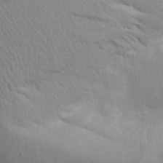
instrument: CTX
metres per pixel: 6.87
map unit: Aa
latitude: 19.3103
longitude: -144.1578
